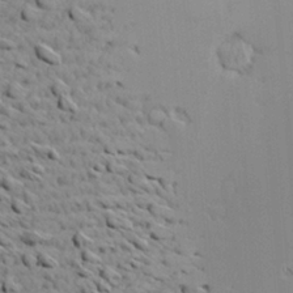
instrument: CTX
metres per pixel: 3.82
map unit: Nve
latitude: -9.2376
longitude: 174.0661
